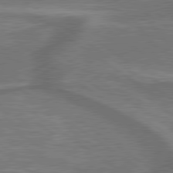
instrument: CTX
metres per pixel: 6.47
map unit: lApd
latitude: 79.6694
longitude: 171.6533
